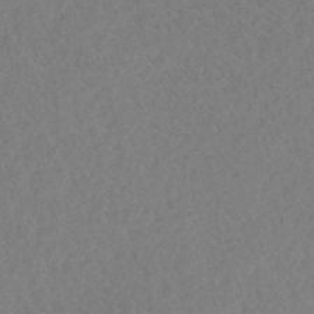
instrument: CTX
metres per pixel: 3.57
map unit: HNhu
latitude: -46.7841
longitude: 30.7274
